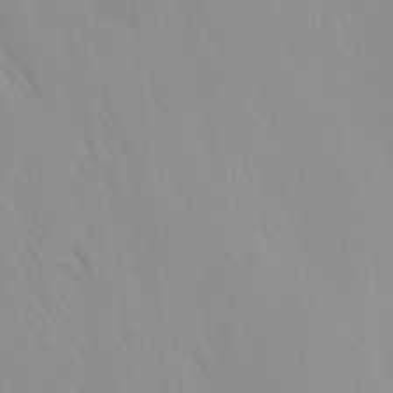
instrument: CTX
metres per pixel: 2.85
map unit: Ave
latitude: 9.4615
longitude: -104.1389
